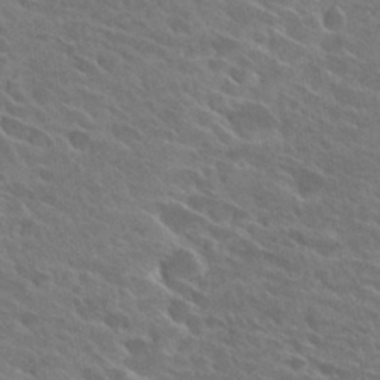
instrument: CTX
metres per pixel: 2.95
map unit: Hto
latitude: 26.4223
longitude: -41.7071
